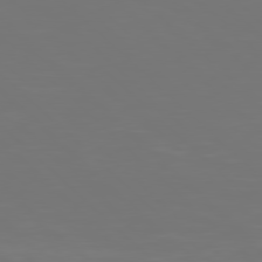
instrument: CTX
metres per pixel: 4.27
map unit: Hpe
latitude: 77.6694
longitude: -124.2333
